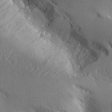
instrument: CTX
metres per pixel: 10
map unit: Aa
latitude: 26.5168
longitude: -133.1781
